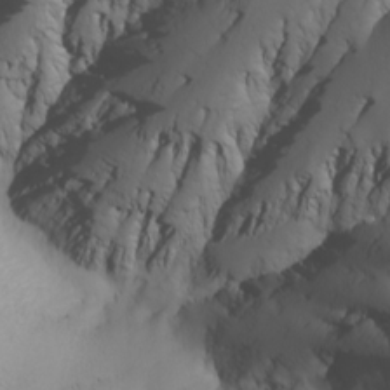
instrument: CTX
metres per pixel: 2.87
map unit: Nhu
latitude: -6.9919
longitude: -81.4426
